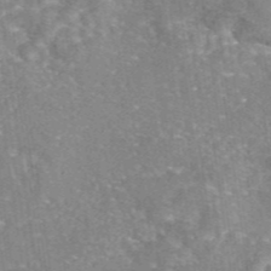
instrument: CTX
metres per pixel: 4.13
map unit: eAb
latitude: 45.6694
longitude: 105.4454
